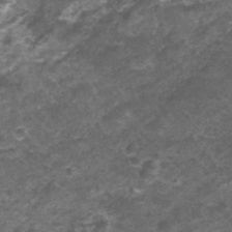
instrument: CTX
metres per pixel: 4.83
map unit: Nhu
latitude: 1.6693
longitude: -17.8961
